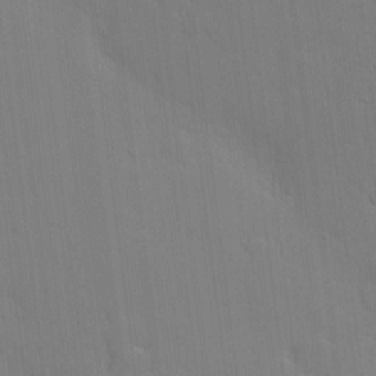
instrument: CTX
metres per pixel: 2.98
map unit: Hve
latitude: -10.7274
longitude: 175.7666
